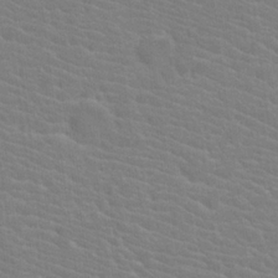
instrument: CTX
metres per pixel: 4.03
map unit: Hto
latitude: 20.1200
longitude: -39.9528
